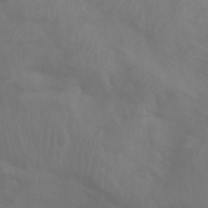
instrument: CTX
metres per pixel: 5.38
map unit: Aa
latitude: -7.8233
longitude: -78.3845
